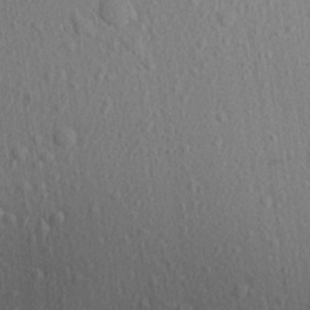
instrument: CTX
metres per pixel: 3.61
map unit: Aa
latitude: 22.6868
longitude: -139.0080
